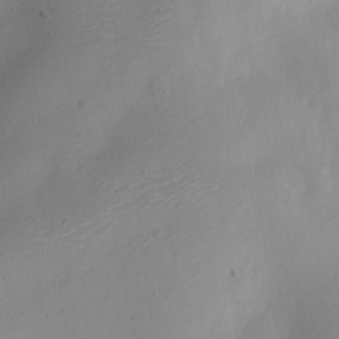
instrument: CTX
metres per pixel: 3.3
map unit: Nve
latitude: -22.9542
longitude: 106.4818
